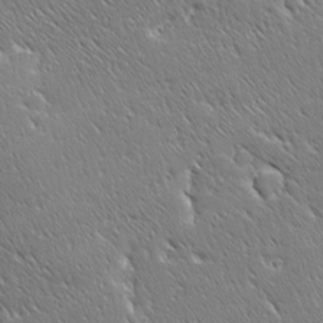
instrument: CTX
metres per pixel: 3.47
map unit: Ave
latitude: 20.4034
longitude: -137.1026
